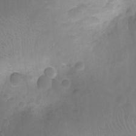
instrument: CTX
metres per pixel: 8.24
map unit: Nhu
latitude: -14.7275
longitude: -25.7827
